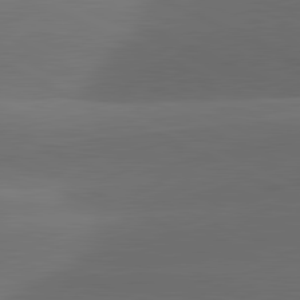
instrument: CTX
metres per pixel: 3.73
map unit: lApd
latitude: 81.5749
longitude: 131.8989
